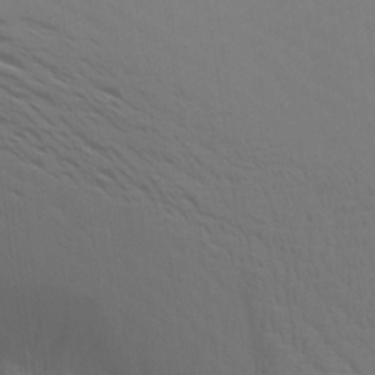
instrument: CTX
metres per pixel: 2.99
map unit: Aa
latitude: 25.9528
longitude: -143.0081
